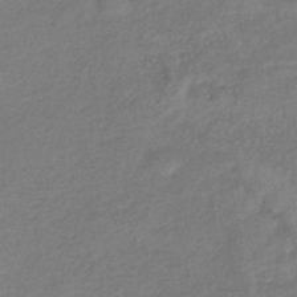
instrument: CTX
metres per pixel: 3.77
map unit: eHb
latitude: -39.2376
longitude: 81.4833
